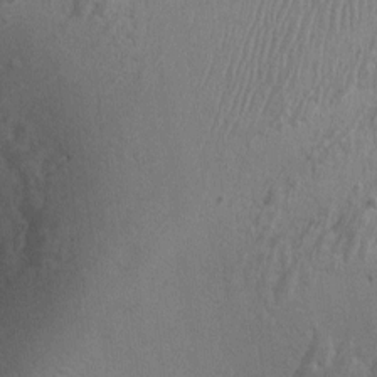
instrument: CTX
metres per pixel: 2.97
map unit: Ht
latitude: -2.5573
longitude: -15.9906
